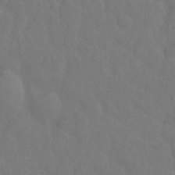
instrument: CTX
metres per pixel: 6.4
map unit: Hto
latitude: -2.2928
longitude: -34.5734
